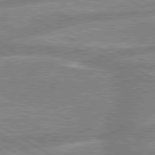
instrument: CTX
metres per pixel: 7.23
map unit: lApd
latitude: 80.0255
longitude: -171.2537
